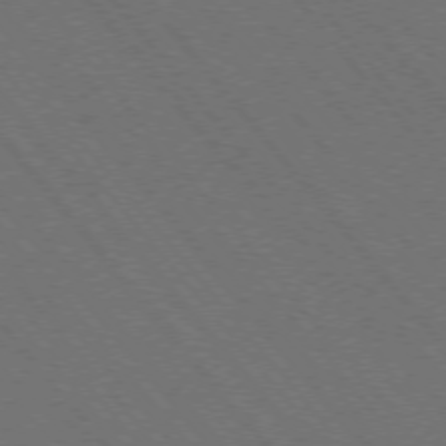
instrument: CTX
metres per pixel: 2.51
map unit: Hpe
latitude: -76.1984
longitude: -16.8191
